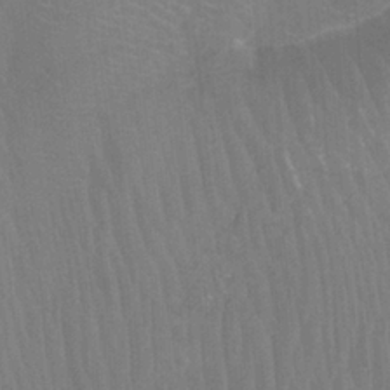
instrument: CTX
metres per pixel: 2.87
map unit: Ht
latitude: -3.4832
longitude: -27.1970
